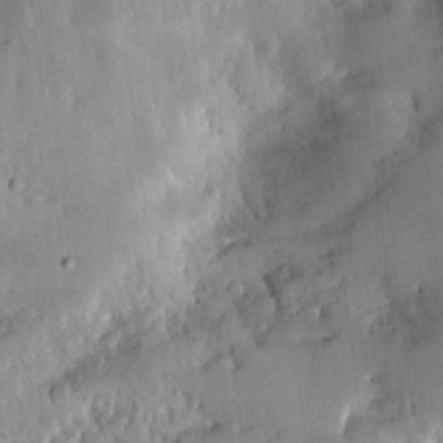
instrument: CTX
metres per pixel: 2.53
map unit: HNhu
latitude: 11.0270
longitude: 9.3132
